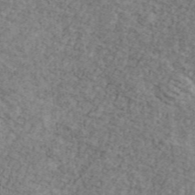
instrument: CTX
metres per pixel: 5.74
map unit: Ave
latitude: 41.1403
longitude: -110.6113
